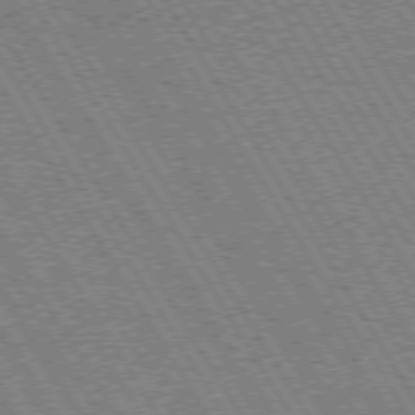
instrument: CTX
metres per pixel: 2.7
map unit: Hpe
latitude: 73.3671
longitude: -144.0444
